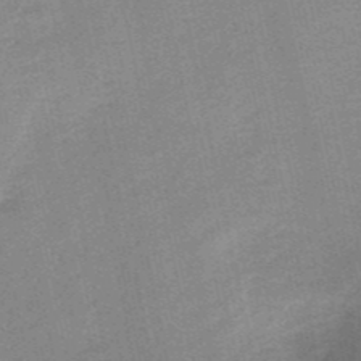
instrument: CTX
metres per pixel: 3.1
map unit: HNb
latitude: -52.1794
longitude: -46.5735
